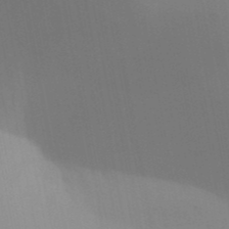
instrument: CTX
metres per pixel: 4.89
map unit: Aa
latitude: 32.0822
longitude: -145.1592
